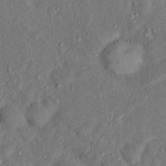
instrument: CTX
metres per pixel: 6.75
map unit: Hto
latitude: 15.5183
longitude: -30.9514
